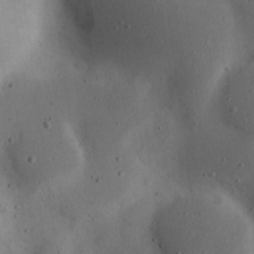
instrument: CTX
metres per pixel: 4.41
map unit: eHh
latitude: 23.4237
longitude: -70.4034
